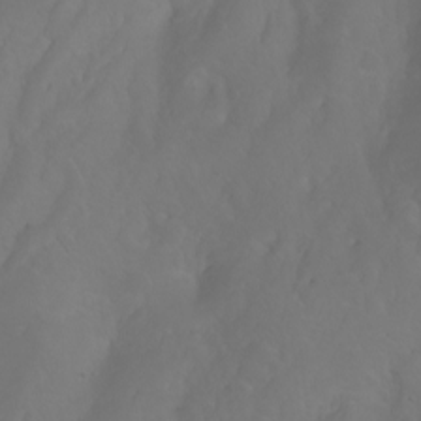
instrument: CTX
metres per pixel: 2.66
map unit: Nhu
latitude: -5.8422
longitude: -69.7260
